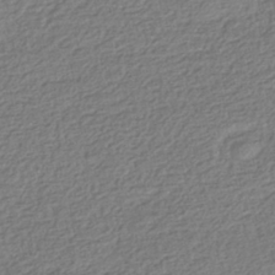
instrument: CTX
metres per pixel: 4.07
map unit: HNhu
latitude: -42.3495
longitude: 98.5196
